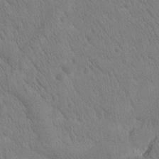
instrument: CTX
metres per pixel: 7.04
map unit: Htu
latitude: -1.0676
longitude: 174.7274
